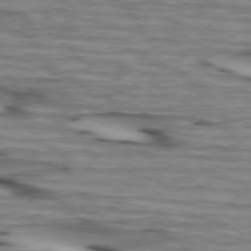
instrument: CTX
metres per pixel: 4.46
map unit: lApd
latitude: 73.8395
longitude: -64.3089
